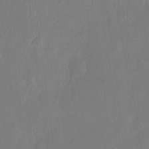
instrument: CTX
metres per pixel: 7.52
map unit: eHh
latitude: 13.7261
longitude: -72.5735
